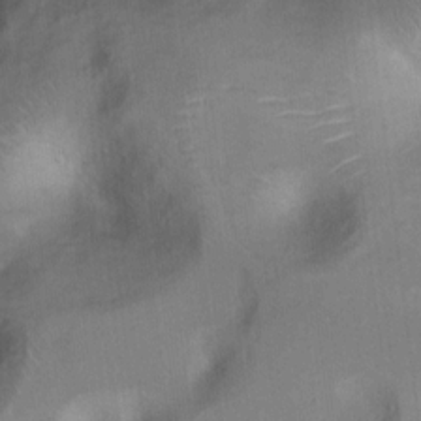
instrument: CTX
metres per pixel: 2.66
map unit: Ht
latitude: 7.8016
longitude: -30.2145
